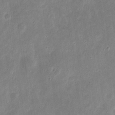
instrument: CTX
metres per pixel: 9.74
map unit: eHh
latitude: 9.2348
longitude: -72.2334
